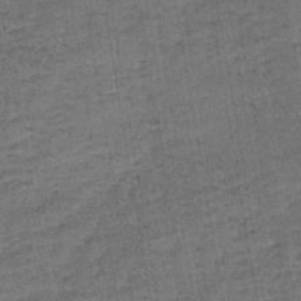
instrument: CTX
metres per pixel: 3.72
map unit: lHb
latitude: -39.8800
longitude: 67.8234
